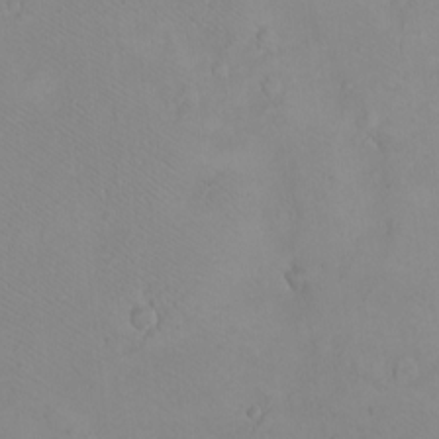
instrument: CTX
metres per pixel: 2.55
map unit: eHh
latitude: -8.6707
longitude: -69.3103
